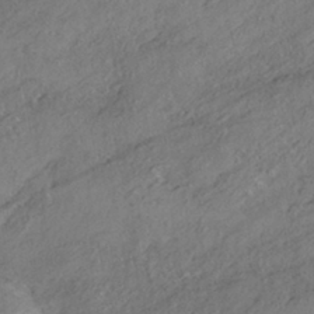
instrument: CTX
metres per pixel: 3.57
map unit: HNhu
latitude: -41.5588
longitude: 107.5966
